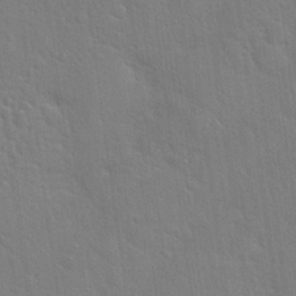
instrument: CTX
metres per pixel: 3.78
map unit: Hto
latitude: 21.3293
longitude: -52.1956
